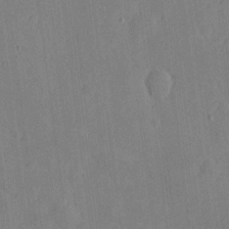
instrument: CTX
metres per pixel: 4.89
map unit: eHh
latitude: 4.6868
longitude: -72.9325
